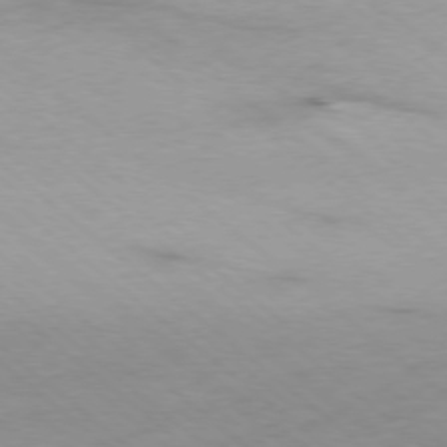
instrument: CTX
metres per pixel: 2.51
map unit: Ap
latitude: -78.0850
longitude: -92.9702
